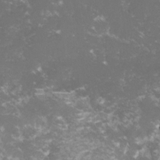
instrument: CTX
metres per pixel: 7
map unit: lHvf
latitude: -15.4455
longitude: -100.4223
